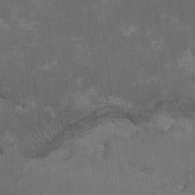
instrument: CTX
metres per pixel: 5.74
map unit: HNhu
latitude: 1.6694
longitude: -5.1025
